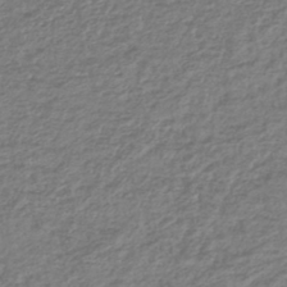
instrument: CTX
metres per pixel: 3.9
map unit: lHb
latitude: -41.2565
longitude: 70.2551
